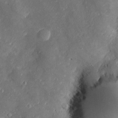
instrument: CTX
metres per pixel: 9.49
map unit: Htu
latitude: -6.9353
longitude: 158.2362
